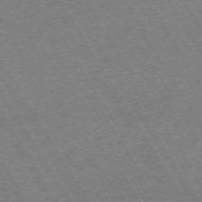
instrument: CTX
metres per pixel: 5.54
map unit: Hpe
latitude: -72.7652
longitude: 9.5588
